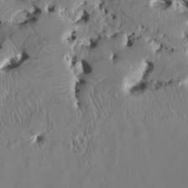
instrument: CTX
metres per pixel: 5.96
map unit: HNhu
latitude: 5.6883
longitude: -5.1781
